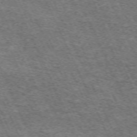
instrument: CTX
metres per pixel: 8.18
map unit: Hpe
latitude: -70.6330
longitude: 10.9542
